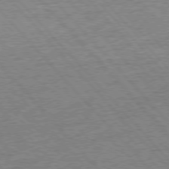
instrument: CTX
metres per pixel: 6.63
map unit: Ap
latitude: -77.5021
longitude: -96.2333
